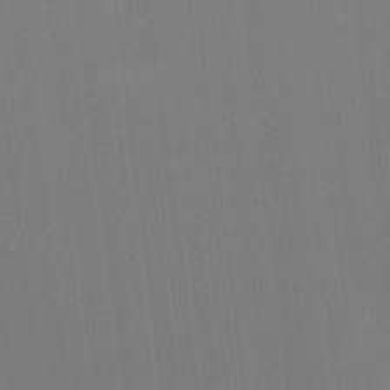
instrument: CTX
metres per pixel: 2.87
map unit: Ht
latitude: -10.0472
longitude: -38.7813
